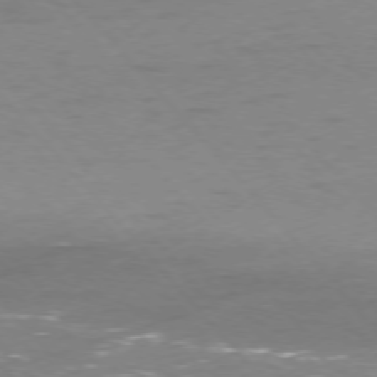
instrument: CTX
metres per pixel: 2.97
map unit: Ap
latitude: -76.3684
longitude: -70.3278
